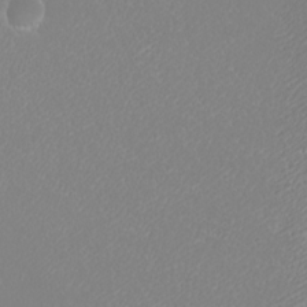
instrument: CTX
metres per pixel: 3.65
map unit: eHh
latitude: -9.1053
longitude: -69.9150
